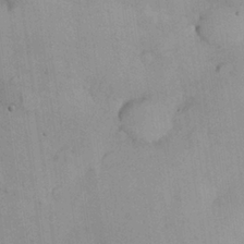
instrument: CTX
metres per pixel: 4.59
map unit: Nhu
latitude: 26.2712
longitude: -69.0648
